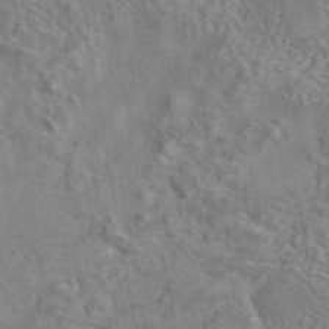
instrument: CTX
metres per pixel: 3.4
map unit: eAb
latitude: 42.4790
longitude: 109.9367
